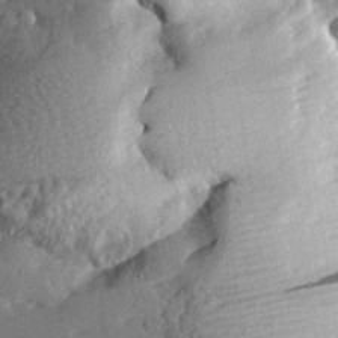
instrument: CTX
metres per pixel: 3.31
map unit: lHvf
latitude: 32.4979
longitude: -83.6316
